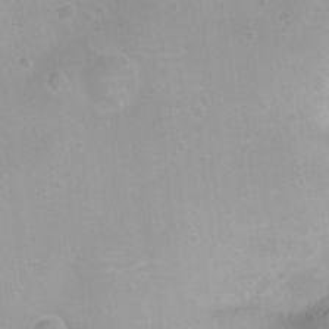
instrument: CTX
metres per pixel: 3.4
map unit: Ht
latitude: -8.1228
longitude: -21.5371
